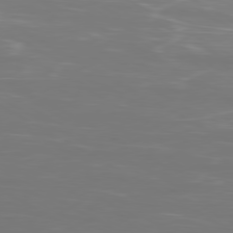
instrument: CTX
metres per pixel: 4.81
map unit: Ap
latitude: -80.4062
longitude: -60.0444
